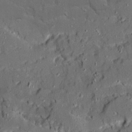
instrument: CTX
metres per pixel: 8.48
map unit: Ave
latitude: 19.0269
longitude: -128.4412
